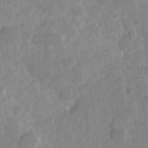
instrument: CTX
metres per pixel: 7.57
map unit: Hve
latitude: 24.3089
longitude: 144.4440
